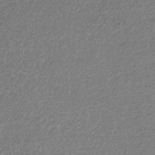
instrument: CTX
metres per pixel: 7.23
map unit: eHb
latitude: -31.9178
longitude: 69.1620
